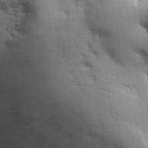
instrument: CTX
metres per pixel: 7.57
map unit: lHvf
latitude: 31.0837
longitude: -93.1970
